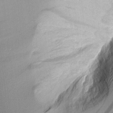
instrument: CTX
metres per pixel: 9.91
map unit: Aa
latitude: 10.5168
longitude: -126.7057
